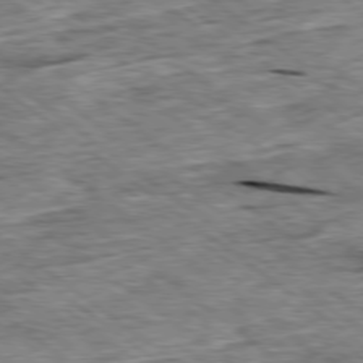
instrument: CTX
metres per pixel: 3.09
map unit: Ap
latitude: -79.2376
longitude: -86.5546
